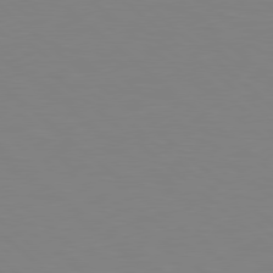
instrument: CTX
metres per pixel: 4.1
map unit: Hpe
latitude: 78.7058
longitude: -165.3482
